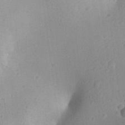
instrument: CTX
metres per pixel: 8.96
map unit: Aa
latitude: 27.4049
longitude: -145.0269
